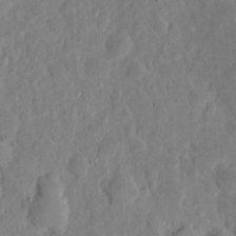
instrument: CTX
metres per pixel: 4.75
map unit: eHh
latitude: 5.5938
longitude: -70.6112
